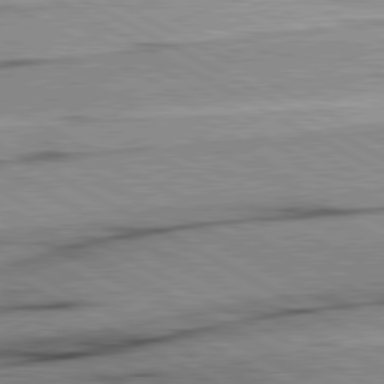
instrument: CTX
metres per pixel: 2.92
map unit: lApd
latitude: 80.4790
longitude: -157.3670
